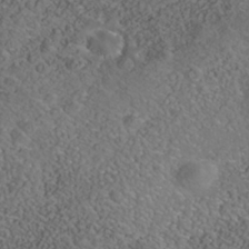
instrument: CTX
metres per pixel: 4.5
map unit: Nhe
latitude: -40.8786
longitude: -99.2725
